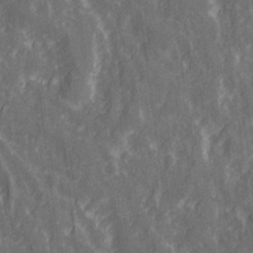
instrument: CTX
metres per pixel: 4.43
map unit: Ave
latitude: 20.8947
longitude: -133.8017
